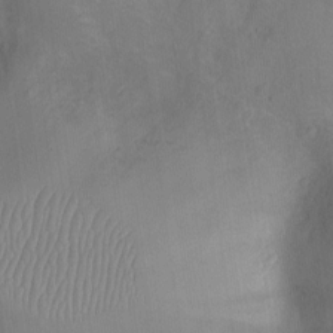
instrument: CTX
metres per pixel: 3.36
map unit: Ht
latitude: -9.1809
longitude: -22.7435
